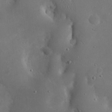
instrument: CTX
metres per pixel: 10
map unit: eHh
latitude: 20.6302
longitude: -68.7624
